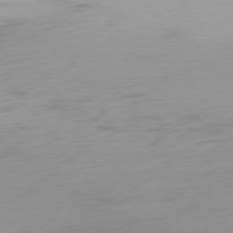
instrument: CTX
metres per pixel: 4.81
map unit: Ap
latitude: -77.9178
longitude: -67.2537
